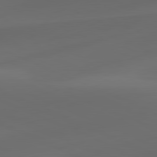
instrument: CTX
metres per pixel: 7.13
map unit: lApd
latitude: 81.1214
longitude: -82.9891
